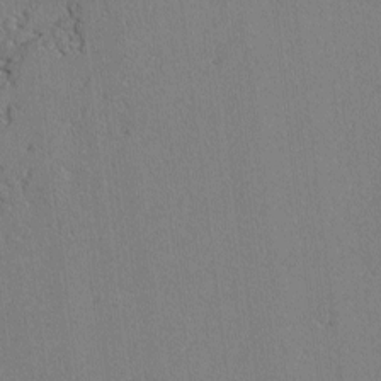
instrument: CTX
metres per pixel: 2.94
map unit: lAvf
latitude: -2.0849
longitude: -108.8380
